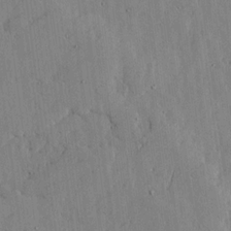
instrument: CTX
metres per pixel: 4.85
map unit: lHvf
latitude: 17.9528
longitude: -112.9514
